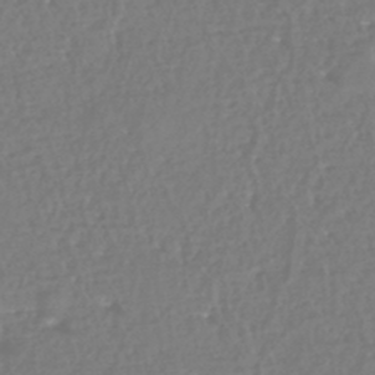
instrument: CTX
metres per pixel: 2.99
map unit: eHh
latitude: -45.3132
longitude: -29.1592
